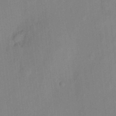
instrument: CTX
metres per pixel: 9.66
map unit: eHh
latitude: 4.4223
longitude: -73.7639
